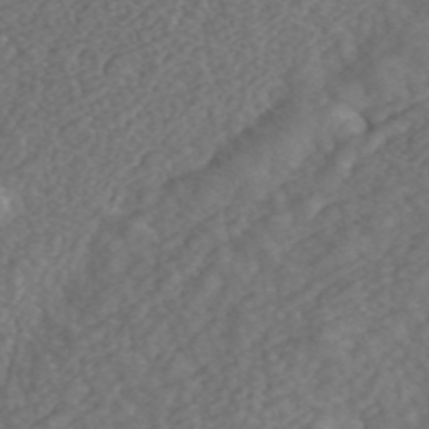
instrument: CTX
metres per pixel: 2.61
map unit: ANa
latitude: 43.3671
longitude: 29.8422
